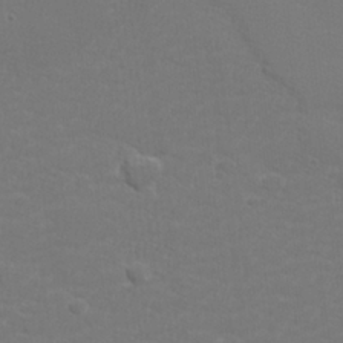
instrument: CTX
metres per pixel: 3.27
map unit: lHvf
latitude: 24.9513
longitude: 141.0297
